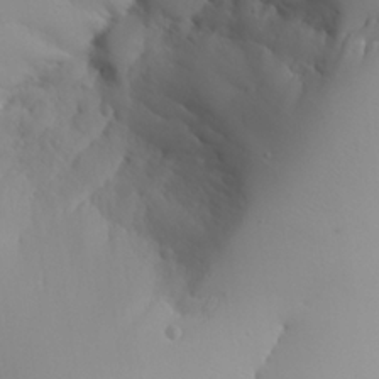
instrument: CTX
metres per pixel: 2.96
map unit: Aa
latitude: 24.4412
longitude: -127.0459
